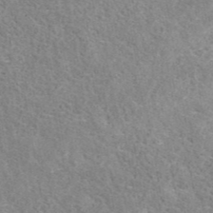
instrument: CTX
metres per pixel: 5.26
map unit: ANa
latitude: 41.0647
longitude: 18.1984
